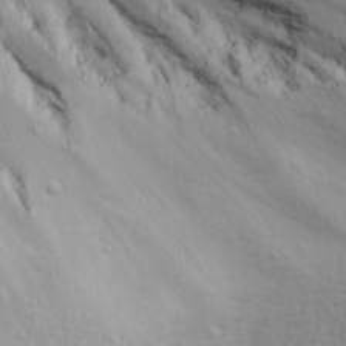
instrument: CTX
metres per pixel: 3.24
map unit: Ave
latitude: 22.5357
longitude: -132.8947
